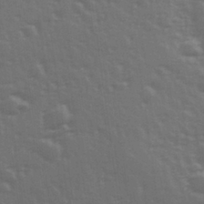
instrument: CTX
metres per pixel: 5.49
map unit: Hve
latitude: 26.7246
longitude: 146.6707
